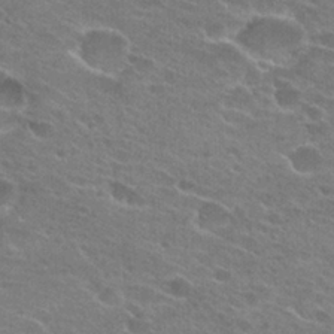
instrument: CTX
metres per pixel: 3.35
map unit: Hto
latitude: 25.1592
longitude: -43.9717
